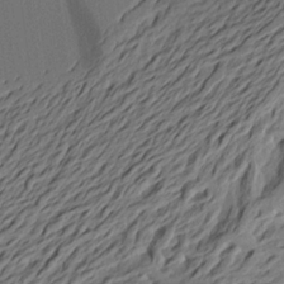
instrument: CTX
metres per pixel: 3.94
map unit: Aa
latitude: 20.4979
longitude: -146.8947
